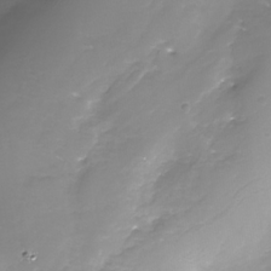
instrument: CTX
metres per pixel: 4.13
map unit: Nhe
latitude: -32.5196
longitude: -92.5545
